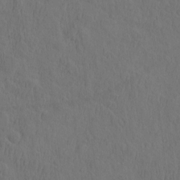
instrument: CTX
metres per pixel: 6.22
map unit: eHh
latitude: -2.6707
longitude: 17.8612
